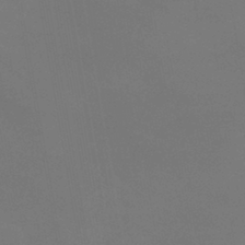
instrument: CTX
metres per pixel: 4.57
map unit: lHb
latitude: -38.5763
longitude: 74.7652
